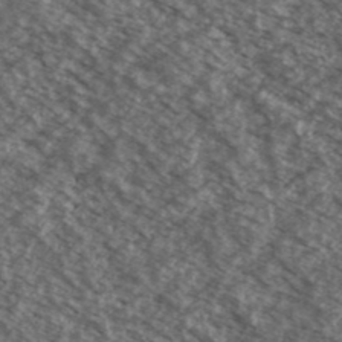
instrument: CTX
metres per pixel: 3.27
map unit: Ave
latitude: 38.6679
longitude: -110.7246
